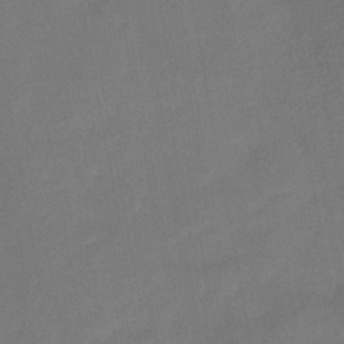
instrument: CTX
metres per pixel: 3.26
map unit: HNb
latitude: -44.5763
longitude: -38.5546
